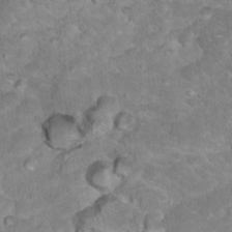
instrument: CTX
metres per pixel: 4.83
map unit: Hto
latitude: 18.5356
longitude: -36.0444
